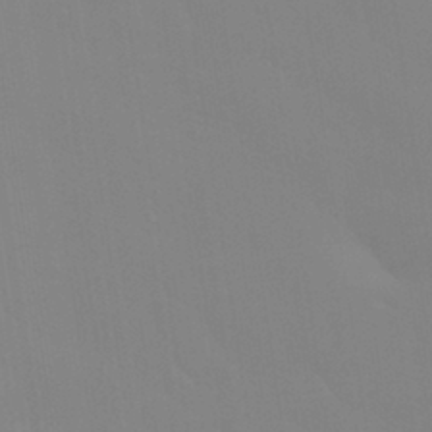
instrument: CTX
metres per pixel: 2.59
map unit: Nhu
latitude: 30.7247
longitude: -58.1767
